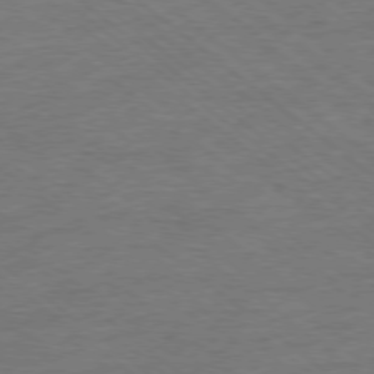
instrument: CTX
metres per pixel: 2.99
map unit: Ap
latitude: -78.1416
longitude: -83.2914
